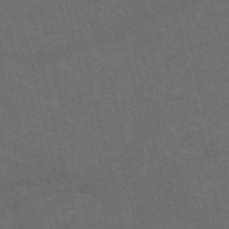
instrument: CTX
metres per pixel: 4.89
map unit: HNb
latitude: -56.0472
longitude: -45.5371
